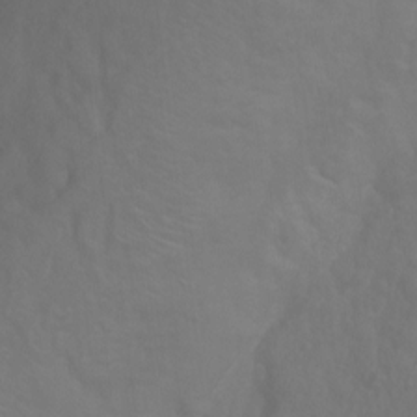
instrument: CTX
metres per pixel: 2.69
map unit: Ht
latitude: -0.8408
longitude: -32.7435
